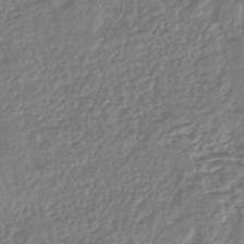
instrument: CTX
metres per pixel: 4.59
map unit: HNhu
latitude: -43.4832
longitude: 107.0298
